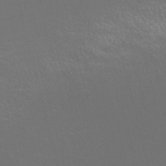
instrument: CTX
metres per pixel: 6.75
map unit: Nve
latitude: -57.8233
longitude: 52.5573
